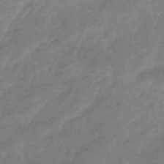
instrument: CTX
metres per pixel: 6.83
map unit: eHb
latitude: -46.1228
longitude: 85.1242
